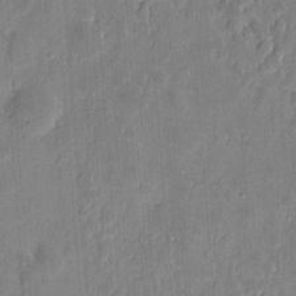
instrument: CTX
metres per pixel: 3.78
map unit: eHh
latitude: 7.8205
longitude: -73.4238
